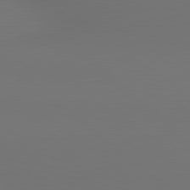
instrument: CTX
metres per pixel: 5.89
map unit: lApd
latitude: 80.6301
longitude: 154.5385
